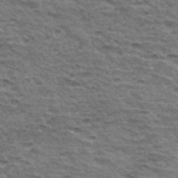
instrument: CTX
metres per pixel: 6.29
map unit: Hto
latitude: 34.5356
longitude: -43.1592
